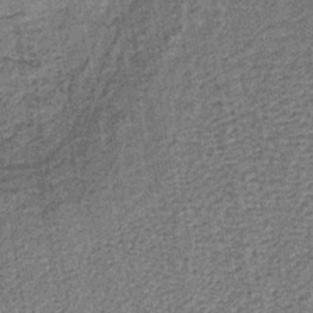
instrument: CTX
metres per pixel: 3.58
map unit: lHb
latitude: -40.6518
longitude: 63.4076
